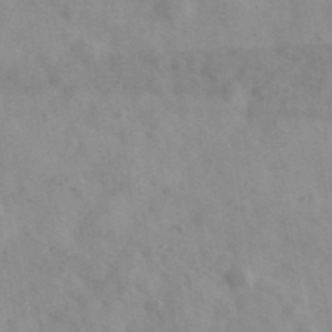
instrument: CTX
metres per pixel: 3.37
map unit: Ave
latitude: 38.8191
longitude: -107.3482
